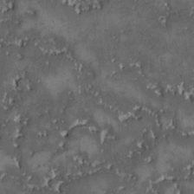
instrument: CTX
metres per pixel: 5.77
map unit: Ave
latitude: -9.5966
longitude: -116.4790
